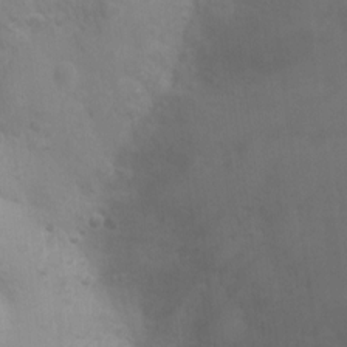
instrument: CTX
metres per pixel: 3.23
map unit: Ht
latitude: 3.7260
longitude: -28.1578
